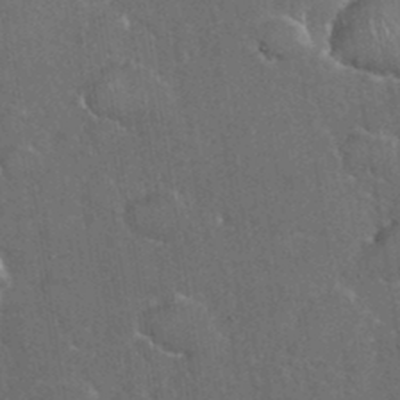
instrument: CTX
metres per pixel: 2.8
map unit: eHh
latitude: 36.8002
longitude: -61.8016
